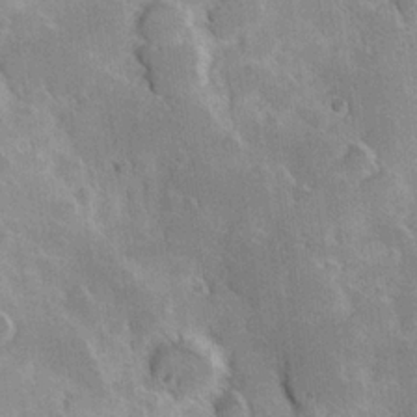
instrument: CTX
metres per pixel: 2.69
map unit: Hve
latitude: 23.7261
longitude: 147.4076
